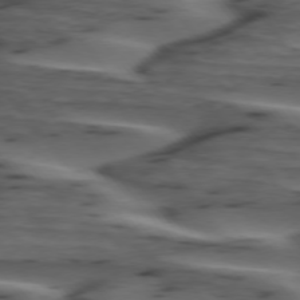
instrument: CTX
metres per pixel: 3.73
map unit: lApd
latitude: 75.3104
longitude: -70.9891
